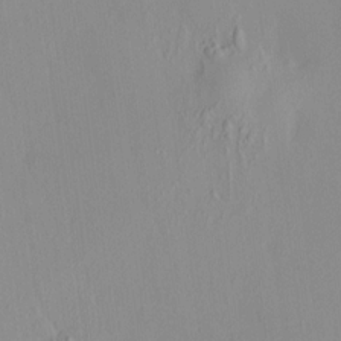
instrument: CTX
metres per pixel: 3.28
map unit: HNhu
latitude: 7.3104
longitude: 12.8597
